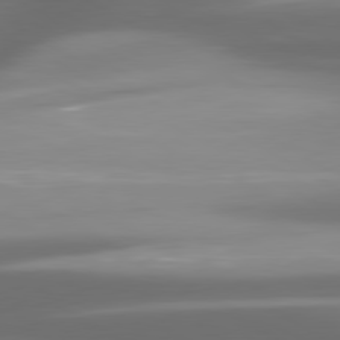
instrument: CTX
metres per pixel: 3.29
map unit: lApd
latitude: 80.2900
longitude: -139.4615
